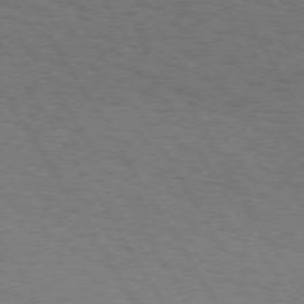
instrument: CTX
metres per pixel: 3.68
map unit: Hpe
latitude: 72.8002
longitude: -129.2915
